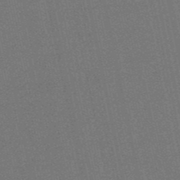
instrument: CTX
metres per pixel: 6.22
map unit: lHb
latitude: -50.5385
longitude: 79.5588
